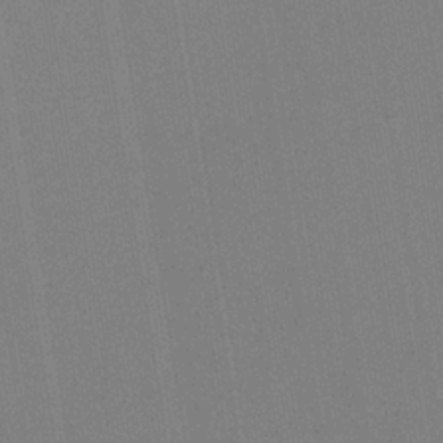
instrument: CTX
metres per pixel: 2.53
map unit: HNb
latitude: -35.2376
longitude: 54.8975
